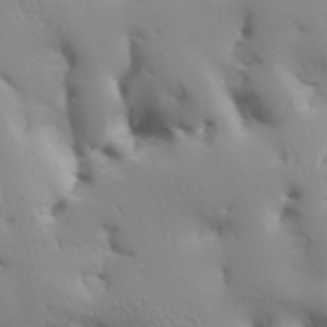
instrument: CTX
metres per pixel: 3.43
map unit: Aa
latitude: 33.4426
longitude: -143.7828
